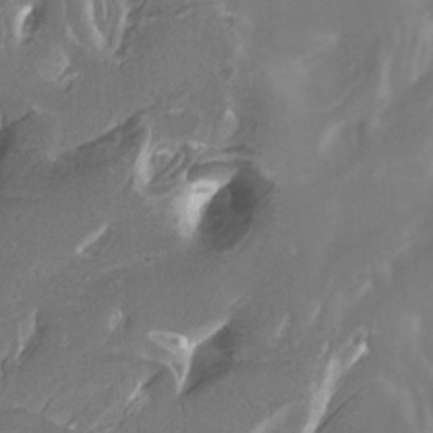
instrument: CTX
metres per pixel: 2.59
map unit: Htu
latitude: -12.0850
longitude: -73.7450
